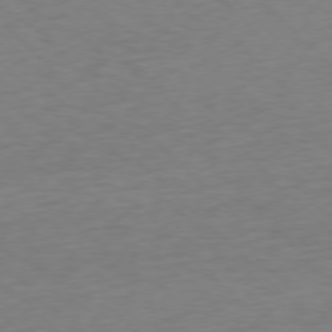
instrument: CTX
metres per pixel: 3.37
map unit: Ap
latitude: -76.1039
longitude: -78.1200
